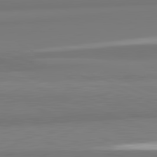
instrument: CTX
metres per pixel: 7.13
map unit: lApd
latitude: 82.3656
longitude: 174.0849
